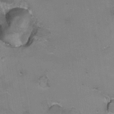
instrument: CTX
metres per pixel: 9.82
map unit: Hto
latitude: 21.5938
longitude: -32.1956
